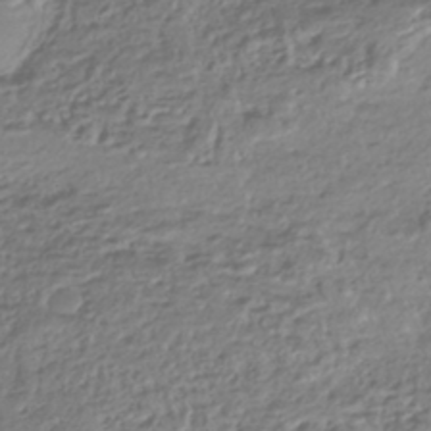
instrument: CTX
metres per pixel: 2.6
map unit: HNhu
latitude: -42.8219
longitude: 107.2943
